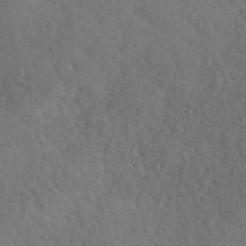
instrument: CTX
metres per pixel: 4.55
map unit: ANa
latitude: 42.0444
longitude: 52.0661
